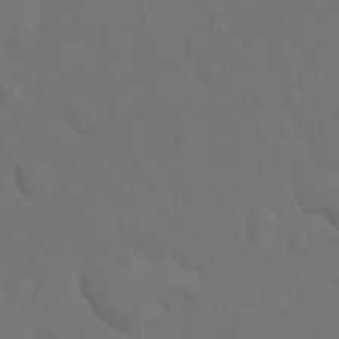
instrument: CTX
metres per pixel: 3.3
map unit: Hto
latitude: -8.0094
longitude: -45.7638
